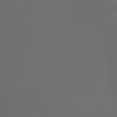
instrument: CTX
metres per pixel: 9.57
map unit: Htu
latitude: -4.7652
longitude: -88.3846
